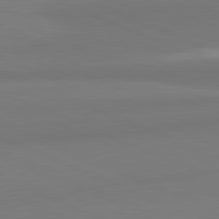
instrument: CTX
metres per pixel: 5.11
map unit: lApd
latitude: 81.9717
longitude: 177.8800
